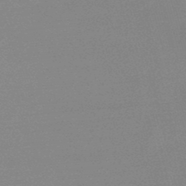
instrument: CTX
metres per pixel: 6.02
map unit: lHb
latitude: -47.4076
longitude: 68.1416
